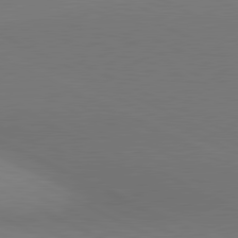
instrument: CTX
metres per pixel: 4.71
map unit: lApd
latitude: 81.0269
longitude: 144.8219
